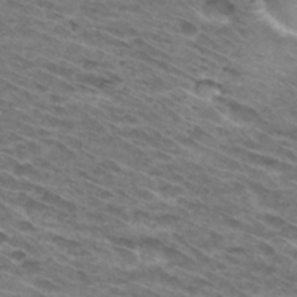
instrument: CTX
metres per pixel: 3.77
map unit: Hto
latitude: 31.4616
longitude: -46.2145
